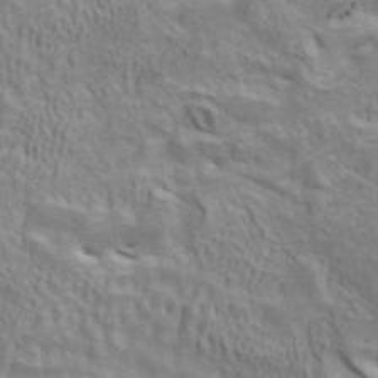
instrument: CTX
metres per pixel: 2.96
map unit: ANa
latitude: 41.2537
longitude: 14.2740
